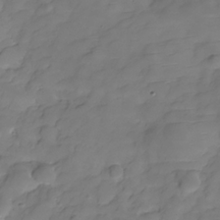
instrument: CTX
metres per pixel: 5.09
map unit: Hve
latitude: -29.6911
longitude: 91.7478
